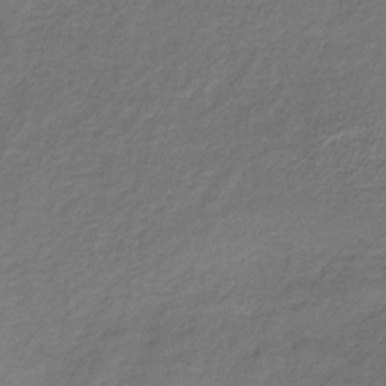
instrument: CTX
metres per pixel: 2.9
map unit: HNb
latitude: -34.2739
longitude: 52.5573
